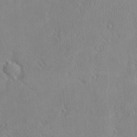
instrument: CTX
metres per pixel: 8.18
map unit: eHh
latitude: -3.2186
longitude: 19.3699
